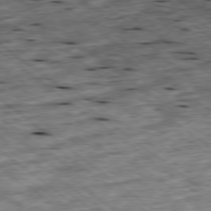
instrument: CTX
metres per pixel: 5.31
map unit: Ap
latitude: -79.1809
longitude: -88.5168
